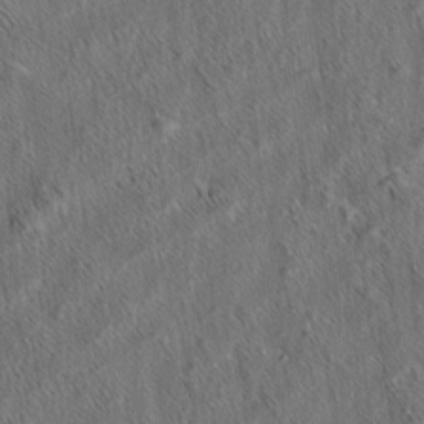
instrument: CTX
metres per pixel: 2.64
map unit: eHh
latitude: 6.4790
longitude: -76.6112
